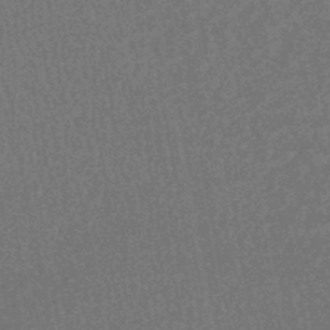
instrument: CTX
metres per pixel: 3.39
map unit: HNhu
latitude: -45.9556
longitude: 99.6344
